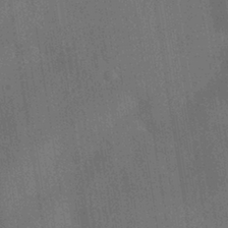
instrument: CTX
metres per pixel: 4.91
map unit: HNhu
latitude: -40.1606
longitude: 95.8233
